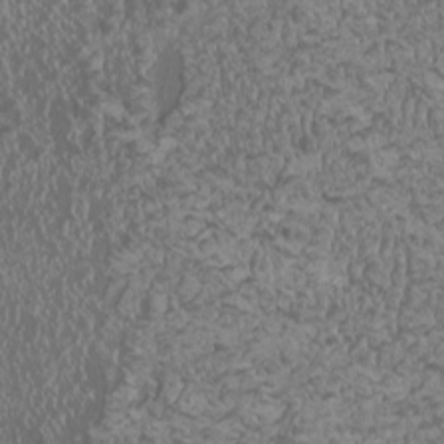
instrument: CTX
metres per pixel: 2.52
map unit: HNhu
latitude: -0.1606
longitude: 1.3510
